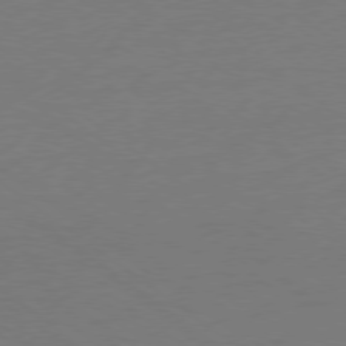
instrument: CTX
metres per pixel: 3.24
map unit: Ap
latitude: -79.3509
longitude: -98.6112
